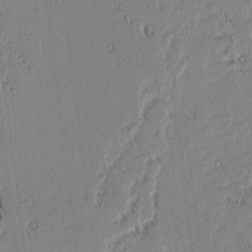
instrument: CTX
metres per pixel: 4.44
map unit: lAvf
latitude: 1.7638
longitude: -106.8191
